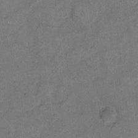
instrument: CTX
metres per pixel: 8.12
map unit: eHh
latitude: 13.0459
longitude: -65.9906
